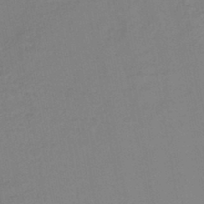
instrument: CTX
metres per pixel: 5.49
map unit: lHb
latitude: -42.9352
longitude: 73.9556
